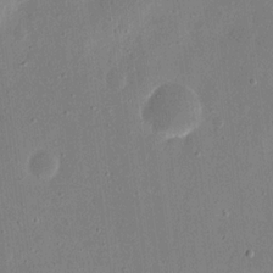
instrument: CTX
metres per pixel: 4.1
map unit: eHh
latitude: 17.2537
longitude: -70.2900
